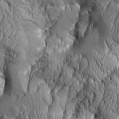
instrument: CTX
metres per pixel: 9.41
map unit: Aa
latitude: 7.2348
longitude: -129.1214
